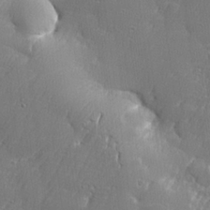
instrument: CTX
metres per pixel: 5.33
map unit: lHvf
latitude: 24.3467
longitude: 141.3887
